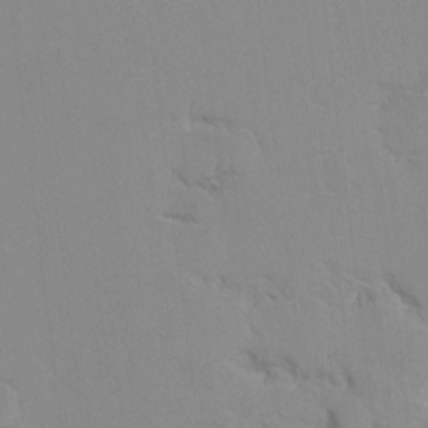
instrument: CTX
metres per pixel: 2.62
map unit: Hto
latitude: 7.6127
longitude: -34.7057
